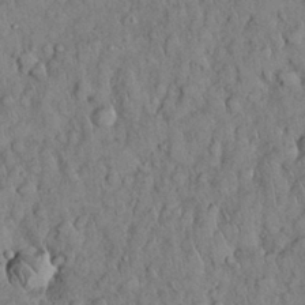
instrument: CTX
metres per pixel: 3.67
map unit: Nhu
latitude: 28.5923
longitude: -69.1970
